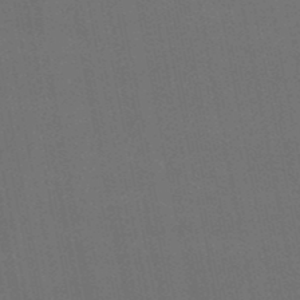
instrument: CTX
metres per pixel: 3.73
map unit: eHb
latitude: -50.6518
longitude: 70.7085
